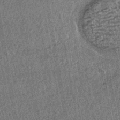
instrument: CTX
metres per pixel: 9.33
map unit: HNhu
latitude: -43.1620
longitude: 98.5763
